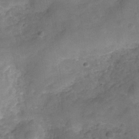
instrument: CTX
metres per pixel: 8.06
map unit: Hve
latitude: -29.4077
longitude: 92.6518
